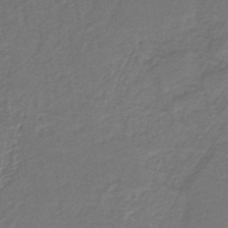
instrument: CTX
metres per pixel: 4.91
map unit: HNb
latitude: -35.9556
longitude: 58.7085
